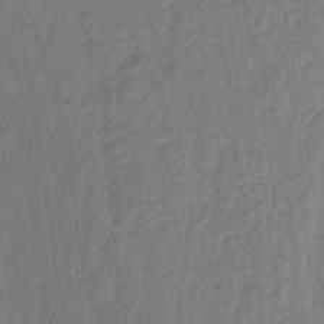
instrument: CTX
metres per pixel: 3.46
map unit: lHb
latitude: -36.3117
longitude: 71.1431
